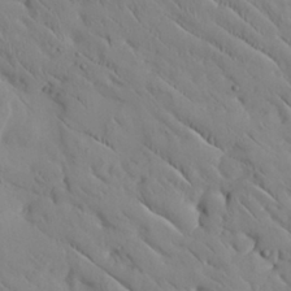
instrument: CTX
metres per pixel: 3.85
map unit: Nhu
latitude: 27.5749
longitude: -72.0633
